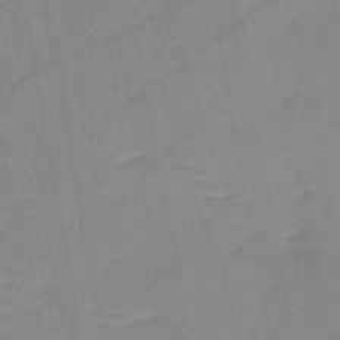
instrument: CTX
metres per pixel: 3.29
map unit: HNb
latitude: -45.0675
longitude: -40.7813
